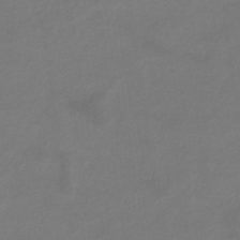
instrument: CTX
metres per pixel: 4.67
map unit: eHb
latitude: -33.1998
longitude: 72.0850
